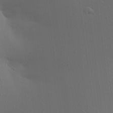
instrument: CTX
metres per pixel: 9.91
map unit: Aa
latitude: 21.5938
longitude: -146.0444
